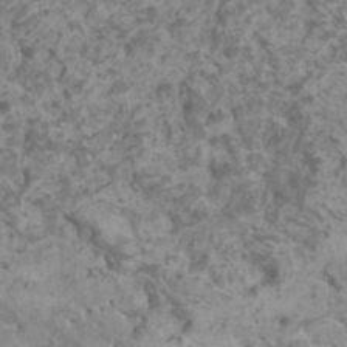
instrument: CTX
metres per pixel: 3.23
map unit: HNhu
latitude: 2.1011
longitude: -0.0255
